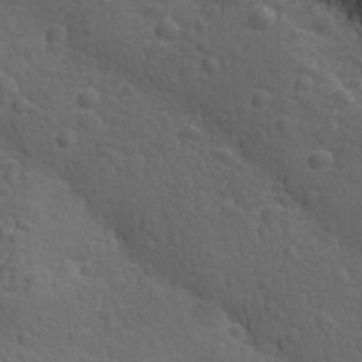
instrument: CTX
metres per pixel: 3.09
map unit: Ave
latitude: -10.0661
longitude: -121.0648
